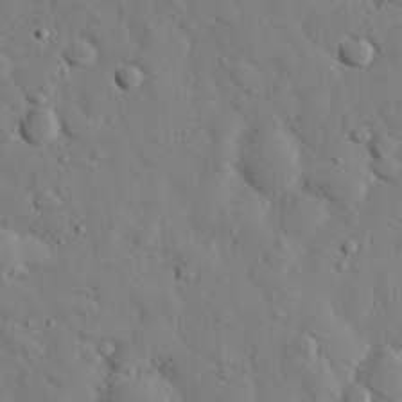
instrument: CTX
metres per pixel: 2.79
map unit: eHh
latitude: 27.1781
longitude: -78.8002
